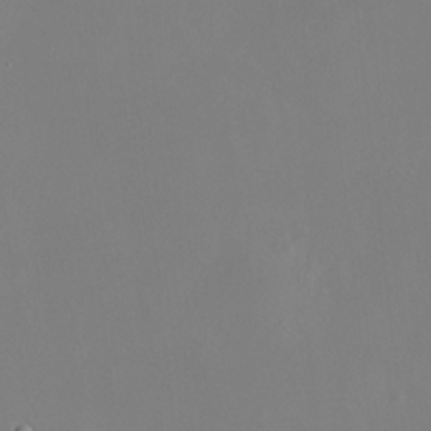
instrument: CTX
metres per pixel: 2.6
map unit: HNhu
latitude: 8.1011
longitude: 12.1228
